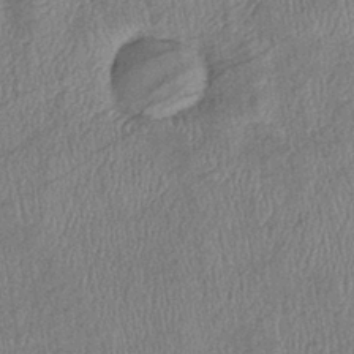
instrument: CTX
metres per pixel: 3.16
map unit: eHb
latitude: -38.6330
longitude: 77.7478
